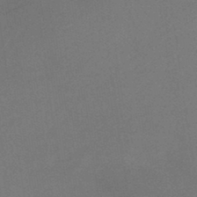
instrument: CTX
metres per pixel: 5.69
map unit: lHb
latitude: -38.0472
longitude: 60.8786
